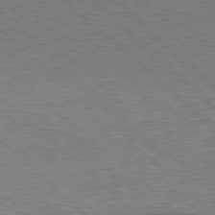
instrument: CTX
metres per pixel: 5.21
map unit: Hpe
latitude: 77.5938
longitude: -156.9891
